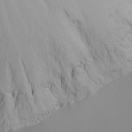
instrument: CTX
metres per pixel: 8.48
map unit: Nhu
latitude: -5.1242
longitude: -69.9906
